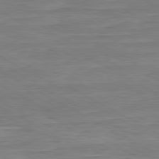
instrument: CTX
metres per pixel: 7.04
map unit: Ap
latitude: -81.2943
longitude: -77.8016
